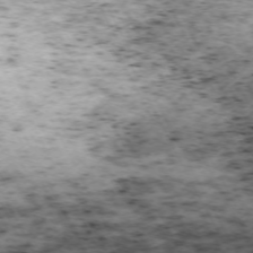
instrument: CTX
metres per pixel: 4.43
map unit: Hpe
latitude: -70.7652
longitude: 12.8786
